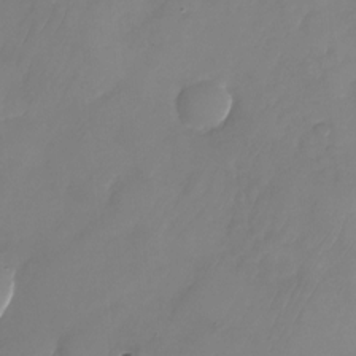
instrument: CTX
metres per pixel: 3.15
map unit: Nhu
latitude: -25.0675
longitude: -69.3104
